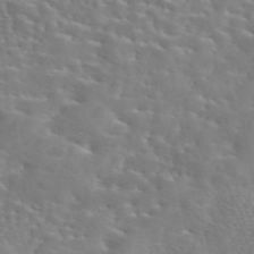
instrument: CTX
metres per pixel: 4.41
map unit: eAb
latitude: 44.8380
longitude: 125.8044
